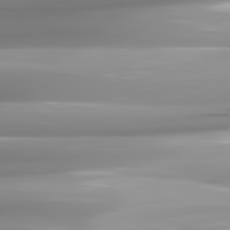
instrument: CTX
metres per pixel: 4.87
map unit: lApd
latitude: 82.1766
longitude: -142.8947
